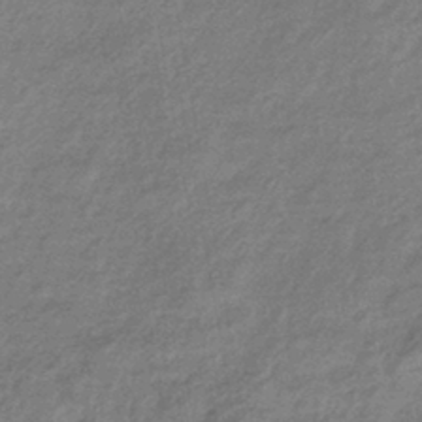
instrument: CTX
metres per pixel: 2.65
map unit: HNhu
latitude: -42.2361
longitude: 90.3118
